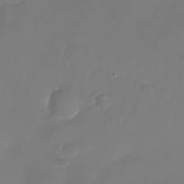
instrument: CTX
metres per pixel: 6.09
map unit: Nhu
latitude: -25.9745
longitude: -72.6113
